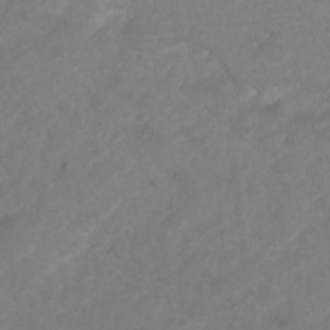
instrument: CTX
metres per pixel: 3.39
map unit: Hto
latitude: 3.1970
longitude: -36.0255
